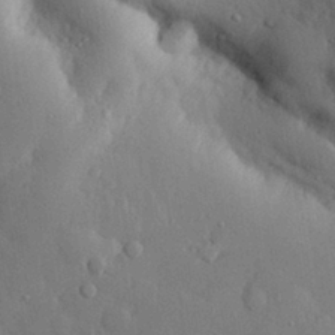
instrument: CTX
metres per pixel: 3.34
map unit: eHh
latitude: 27.7639
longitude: -78.8569
